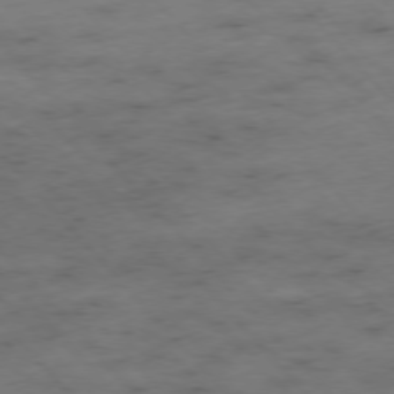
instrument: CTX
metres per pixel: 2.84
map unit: Hpe
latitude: -76.6896
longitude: -17.6883
